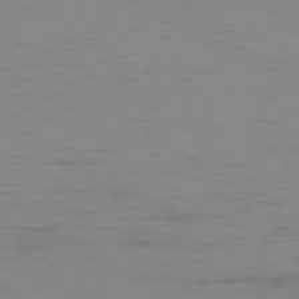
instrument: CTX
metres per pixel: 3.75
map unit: Ap
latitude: -80.3307
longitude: -52.6680
